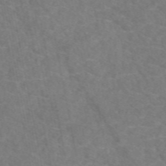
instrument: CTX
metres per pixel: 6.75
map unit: eAb
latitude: 49.3860
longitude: 111.3887
